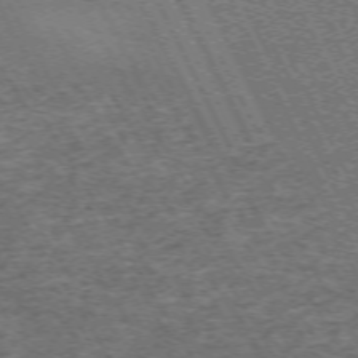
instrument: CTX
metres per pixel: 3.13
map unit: Hpe
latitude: -71.4643
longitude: 14.1417
